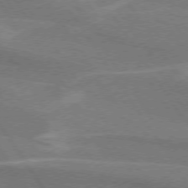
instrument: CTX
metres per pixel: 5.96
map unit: lApd
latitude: 74.4979
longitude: -66.3089
